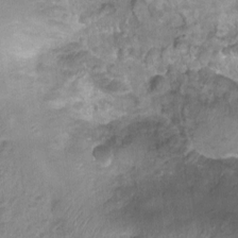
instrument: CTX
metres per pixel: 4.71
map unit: Nhu
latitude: 3.0458
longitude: -16.1011
